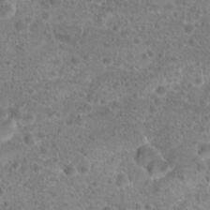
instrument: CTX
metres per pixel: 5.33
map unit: Hto
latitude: 18.2333
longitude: -41.7449
